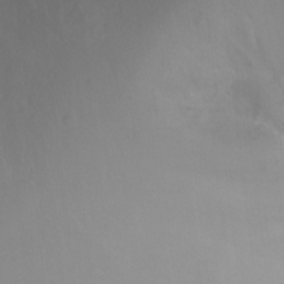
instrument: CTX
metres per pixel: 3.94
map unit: Ht
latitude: -0.6897
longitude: -35.1592
